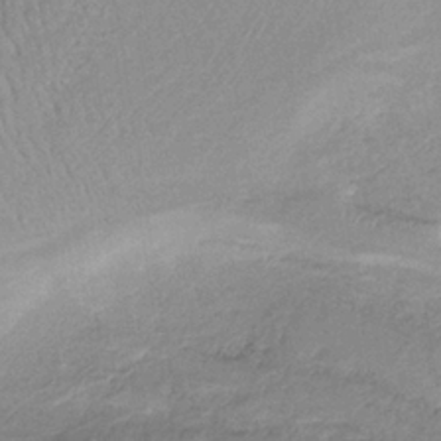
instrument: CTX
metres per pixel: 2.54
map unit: HNb
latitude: -36.3873
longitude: 57.2565
